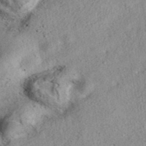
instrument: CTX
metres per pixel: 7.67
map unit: eAb
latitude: 37.5560
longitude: 113.1620
